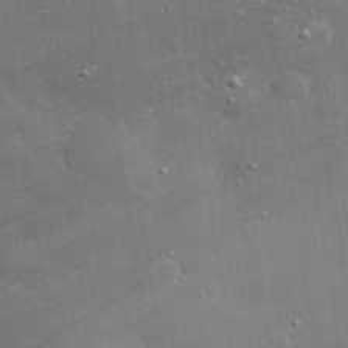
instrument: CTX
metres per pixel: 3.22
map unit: lHvf
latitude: 31.2915
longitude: -93.3481
